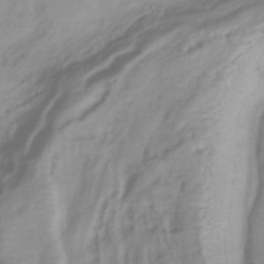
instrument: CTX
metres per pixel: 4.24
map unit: lHb
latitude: -36.5195
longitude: 69.8422
